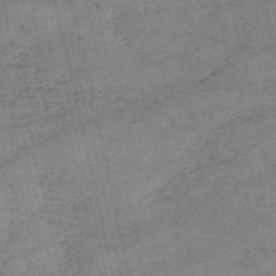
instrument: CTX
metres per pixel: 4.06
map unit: HNb
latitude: -54.5007
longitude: -42.5357
